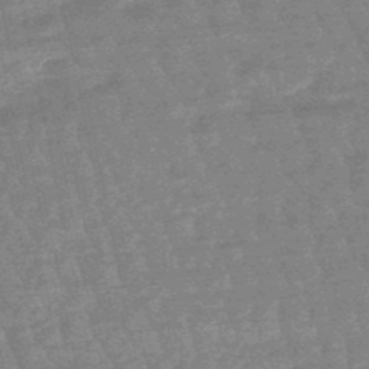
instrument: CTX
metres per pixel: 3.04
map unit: lHb
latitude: -48.1606
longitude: 82.3117
